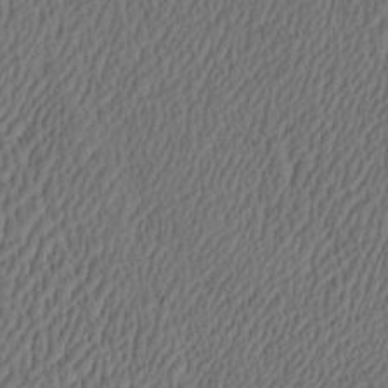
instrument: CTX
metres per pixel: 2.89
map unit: eHh
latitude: -3.1242
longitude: 17.0676
